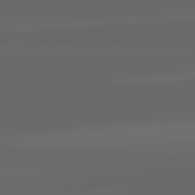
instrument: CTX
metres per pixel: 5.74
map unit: lApd
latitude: 82.3656
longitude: -170.3845
